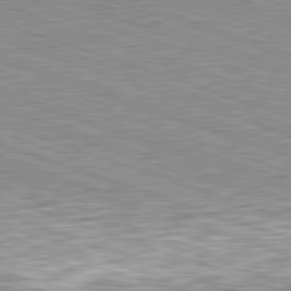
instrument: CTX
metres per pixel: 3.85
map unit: Hpe
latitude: -82.7841
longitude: 8.5574
